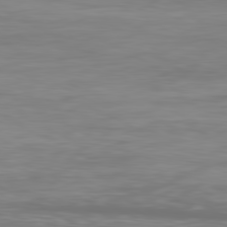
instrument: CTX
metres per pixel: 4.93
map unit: Ap
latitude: -81.1242
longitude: -59.6316
